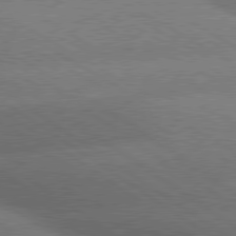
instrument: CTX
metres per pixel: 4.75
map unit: lApd
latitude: 79.9150
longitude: -153.5371
